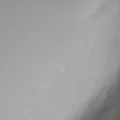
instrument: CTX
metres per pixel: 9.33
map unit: Nve
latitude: -23.2376
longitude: -138.8380
